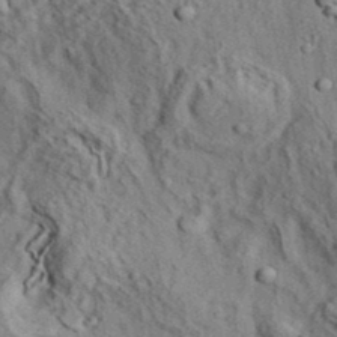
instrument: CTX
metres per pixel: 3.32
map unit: eHh
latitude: 37.1970
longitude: -80.5357
